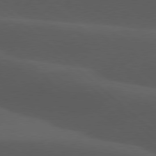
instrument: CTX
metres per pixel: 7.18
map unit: lApd
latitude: 77.8583
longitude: -54.6679
